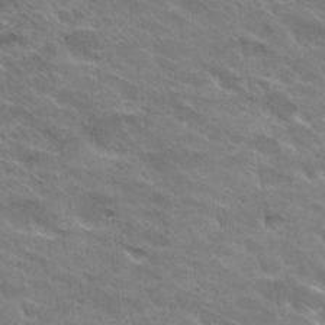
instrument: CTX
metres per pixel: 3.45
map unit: Hto
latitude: 30.2334
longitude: -43.1025
